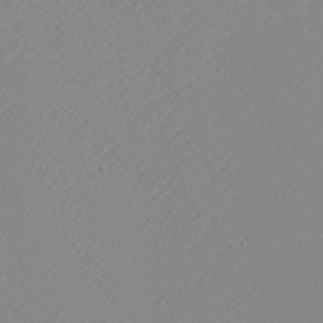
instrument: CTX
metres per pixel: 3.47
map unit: eHh
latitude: -5.2565
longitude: -85.6883
